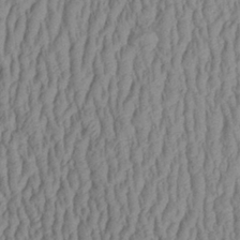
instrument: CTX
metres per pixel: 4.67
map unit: Aa
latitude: 29.6316
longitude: -138.1578
